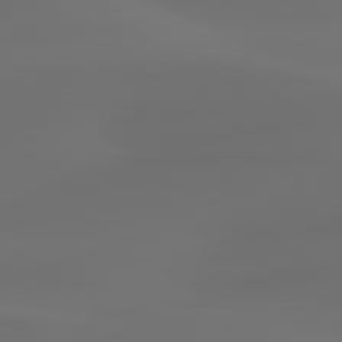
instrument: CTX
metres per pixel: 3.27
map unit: lApd
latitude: 80.3089
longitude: -85.4615
